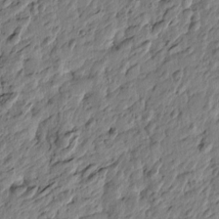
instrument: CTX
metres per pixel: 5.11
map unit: Htu
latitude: -3.8044
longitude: 179.2376
